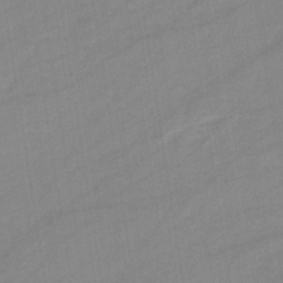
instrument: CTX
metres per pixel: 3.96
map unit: eHb
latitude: -34.4062
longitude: 72.9164
